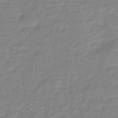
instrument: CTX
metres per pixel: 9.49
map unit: eHb
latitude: -45.3132
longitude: 81.6155
